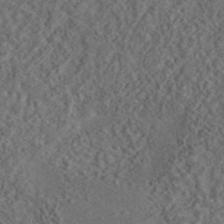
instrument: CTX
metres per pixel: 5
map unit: eAb
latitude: 43.7828
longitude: 116.7085
